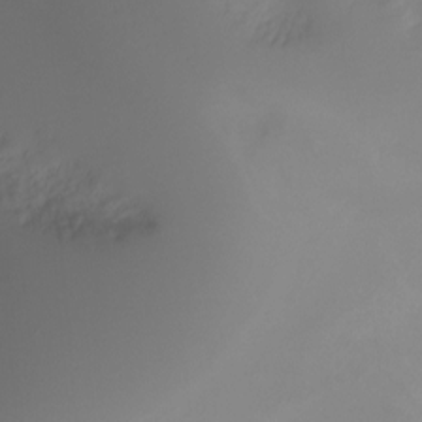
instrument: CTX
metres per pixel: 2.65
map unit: Ht
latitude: -6.3306
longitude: -30.1200
